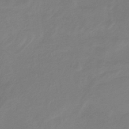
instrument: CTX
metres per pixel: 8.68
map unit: HNb
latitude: -33.0109
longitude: 60.8597
